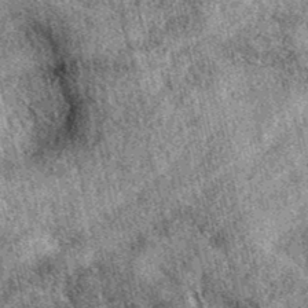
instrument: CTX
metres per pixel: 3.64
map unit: eAb
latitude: 38.7435
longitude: 109.3132
